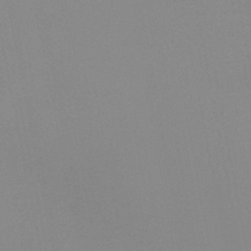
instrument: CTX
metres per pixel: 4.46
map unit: HNb
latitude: -45.2376
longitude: -43.4615
